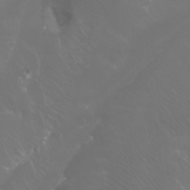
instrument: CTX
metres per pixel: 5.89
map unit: Aa
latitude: -6.0850
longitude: -72.2901
